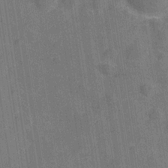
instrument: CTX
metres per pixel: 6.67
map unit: Hve
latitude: -28.9731
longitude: 92.1984
